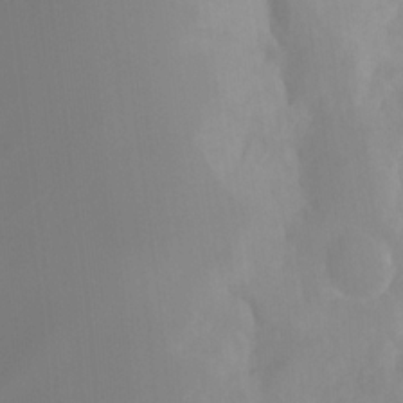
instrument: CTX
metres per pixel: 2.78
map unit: Nhu
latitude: -8.5385
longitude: -52.3845
